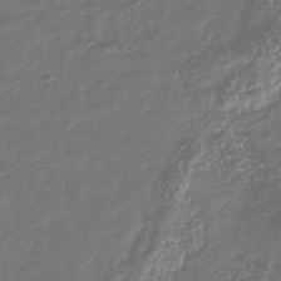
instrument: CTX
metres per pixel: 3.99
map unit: Nhu
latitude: -40.5951
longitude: -82.9513
